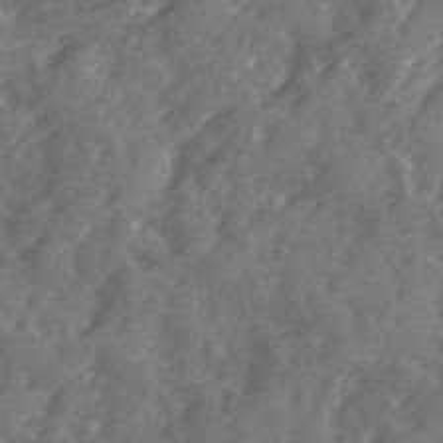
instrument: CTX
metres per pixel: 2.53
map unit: Ave
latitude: 19.3292
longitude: -131.7639
